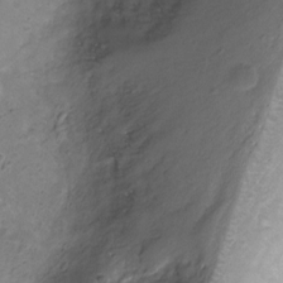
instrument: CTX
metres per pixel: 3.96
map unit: Ht
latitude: -9.0864
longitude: -20.3656
